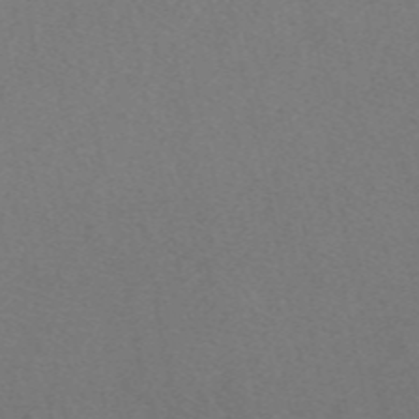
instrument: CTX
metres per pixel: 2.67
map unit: eAb
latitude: 48.8569
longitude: 108.4440
